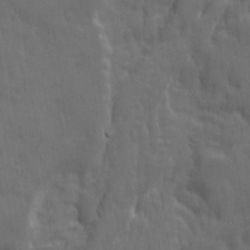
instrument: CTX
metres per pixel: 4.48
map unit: Ave
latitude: 12.1578
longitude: -104.4034
